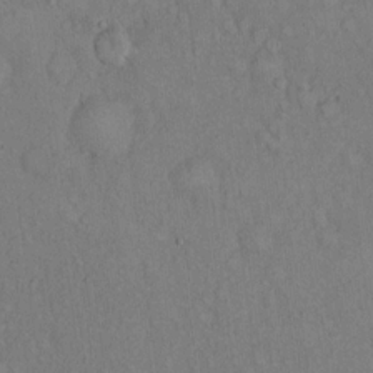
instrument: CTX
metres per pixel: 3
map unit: Hto
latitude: 14.1200
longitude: -61.4048
